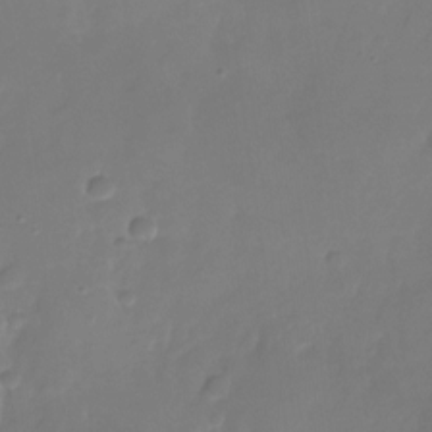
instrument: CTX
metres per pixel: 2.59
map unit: Nhu
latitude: -26.5951
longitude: -71.3481
